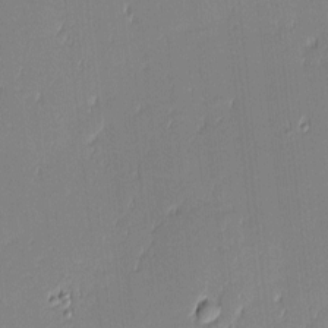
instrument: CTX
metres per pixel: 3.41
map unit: eHh
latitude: -3.2186
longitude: -82.4034
